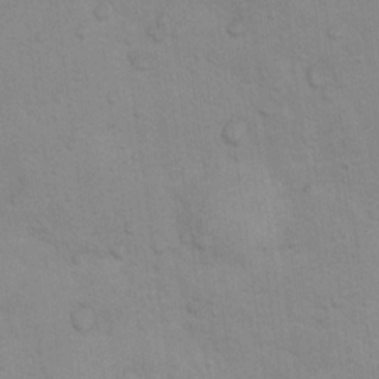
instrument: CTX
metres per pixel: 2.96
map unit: Nhu
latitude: 10.7624
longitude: -25.8583
